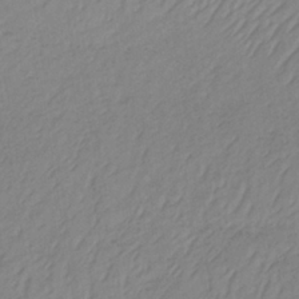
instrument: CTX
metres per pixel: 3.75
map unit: lHb
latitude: -36.8030
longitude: 70.4818
